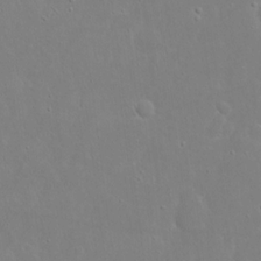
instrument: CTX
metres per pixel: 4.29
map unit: eHh
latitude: 16.9514
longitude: -71.7449
